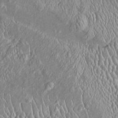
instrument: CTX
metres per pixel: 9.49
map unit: Htu
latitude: -6.1417
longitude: 157.2943
